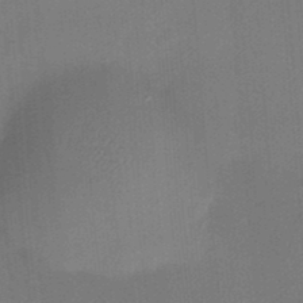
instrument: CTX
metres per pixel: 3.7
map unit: HNhu
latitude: 13.3671
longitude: 10.8030
